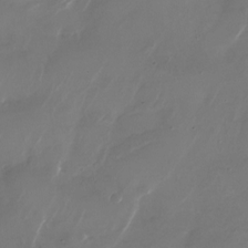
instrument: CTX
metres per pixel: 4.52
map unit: Nhu
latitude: -28.2362
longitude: -71.7261
